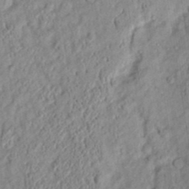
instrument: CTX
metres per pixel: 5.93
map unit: Htu
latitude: 2.4601
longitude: 149.8045
